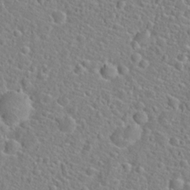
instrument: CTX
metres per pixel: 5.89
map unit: Hto
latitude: 21.2537
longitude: -44.9325
